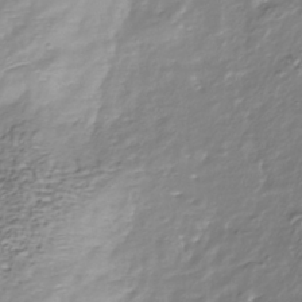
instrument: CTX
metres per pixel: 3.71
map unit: Nhu
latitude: -39.1809
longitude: -81.6883
